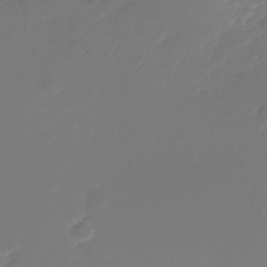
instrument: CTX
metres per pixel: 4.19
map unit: Nhu
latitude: -28.2362
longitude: -67.7071
